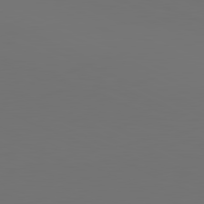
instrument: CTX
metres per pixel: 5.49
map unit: lApd
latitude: 81.4426
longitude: 147.8989
